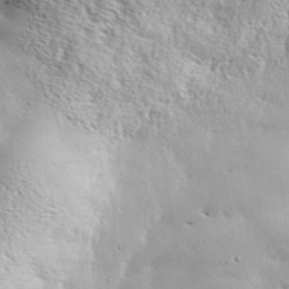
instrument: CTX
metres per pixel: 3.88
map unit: ANa
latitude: 38.4601
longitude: -92.2711
